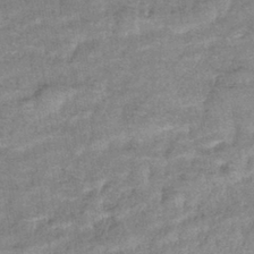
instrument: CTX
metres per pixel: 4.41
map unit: eHb
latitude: -39.5021
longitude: 80.8786
